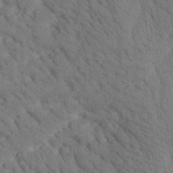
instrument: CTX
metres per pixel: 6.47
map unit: Htu
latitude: -0.4251
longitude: 174.3306
